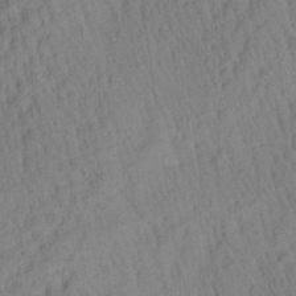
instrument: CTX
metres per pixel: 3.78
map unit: Aa
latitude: 27.4804
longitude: -141.3292
